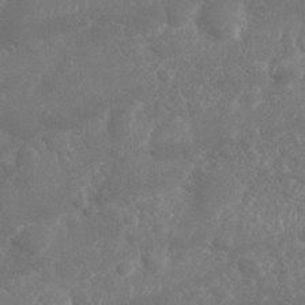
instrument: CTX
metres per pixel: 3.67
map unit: Nhu
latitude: 26.0822
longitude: -61.7071
